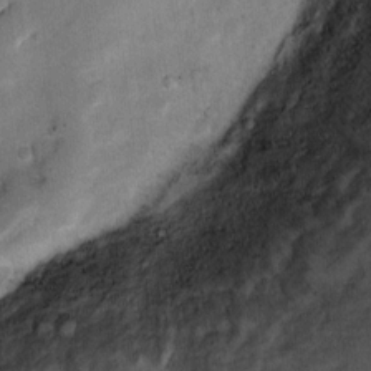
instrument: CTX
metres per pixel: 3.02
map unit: Ht
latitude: 8.5924
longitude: -36.4412
